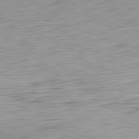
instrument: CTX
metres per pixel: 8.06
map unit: Ap
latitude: -82.2739
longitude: -77.4426
